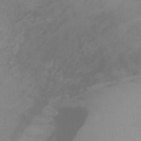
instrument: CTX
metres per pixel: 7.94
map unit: Ht
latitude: 0.1955
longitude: -32.6490
